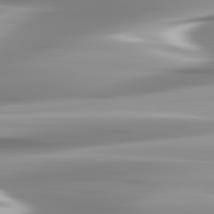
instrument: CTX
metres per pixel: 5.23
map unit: lApd
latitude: 82.9513
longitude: -139.1970
